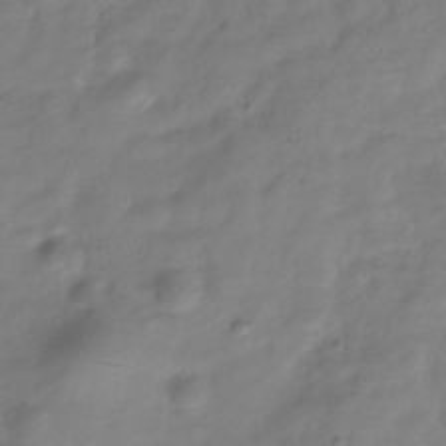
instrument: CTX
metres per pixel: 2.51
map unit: Hve
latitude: -32.5007
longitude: 91.4833
